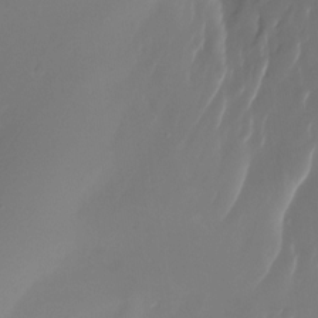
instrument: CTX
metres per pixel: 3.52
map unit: Nhu
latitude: -22.9731
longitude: -71.9717
